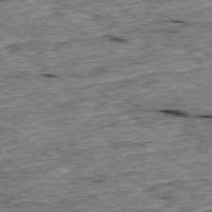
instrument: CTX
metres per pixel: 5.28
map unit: Ap
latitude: -79.1809
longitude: -87.9150
